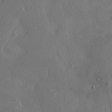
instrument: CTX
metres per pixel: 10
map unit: HNhu
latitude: 6.9892
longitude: -0.5734
